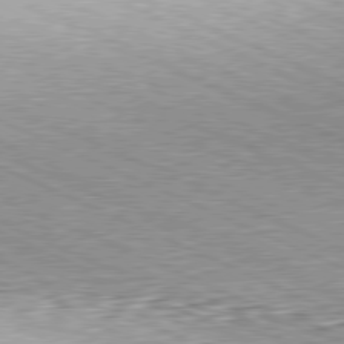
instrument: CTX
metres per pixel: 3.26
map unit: Hpe
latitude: -81.4077
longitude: 11.7100
